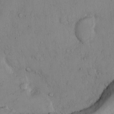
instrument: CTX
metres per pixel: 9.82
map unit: Hto
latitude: 12.3467
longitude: -56.2900
